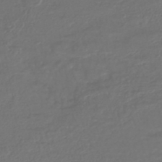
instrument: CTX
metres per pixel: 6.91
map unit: lHb
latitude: -43.0297
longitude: 77.0109
